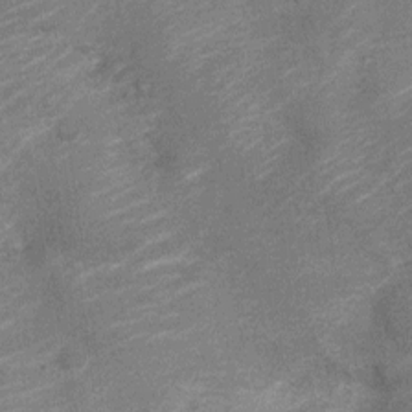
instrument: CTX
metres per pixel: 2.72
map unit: Nve
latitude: -19.3321
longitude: 108.8597
